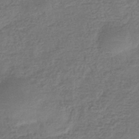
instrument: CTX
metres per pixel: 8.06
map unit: eHb
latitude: -35.9556
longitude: 81.7478
